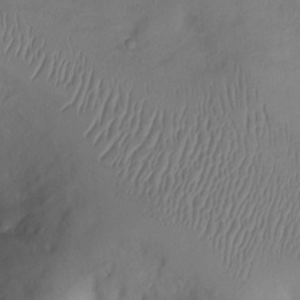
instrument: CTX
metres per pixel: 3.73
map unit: Nhu
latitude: 1.1403
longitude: -14.1956
